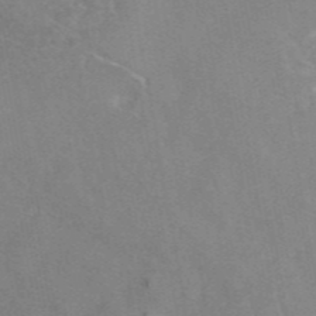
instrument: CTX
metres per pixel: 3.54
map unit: eAb
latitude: 45.5938
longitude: 115.8422
